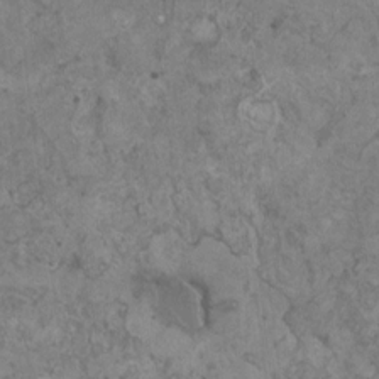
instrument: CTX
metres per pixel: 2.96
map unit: HNhu
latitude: 0.9891
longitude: 0.9731
